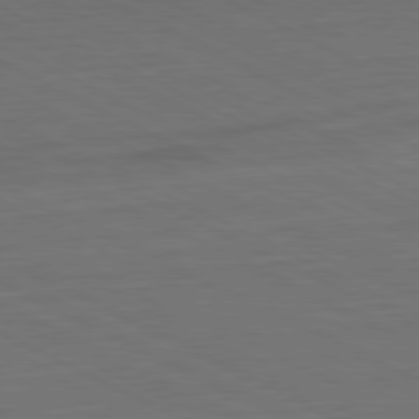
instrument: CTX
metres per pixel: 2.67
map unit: Ap
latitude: -81.4455
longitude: -70.5357
